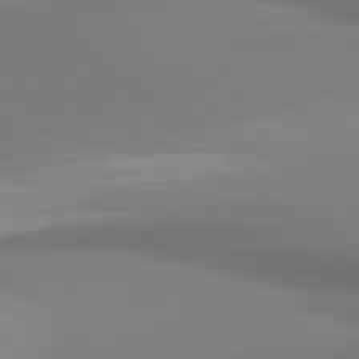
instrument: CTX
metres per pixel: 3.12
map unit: lApd
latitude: 81.0458
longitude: 174.9730
